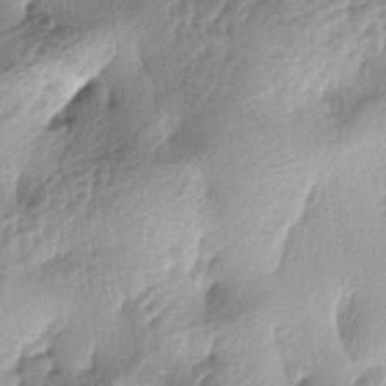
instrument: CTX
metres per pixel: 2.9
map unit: lAa
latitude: -4.3684
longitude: -124.9892
